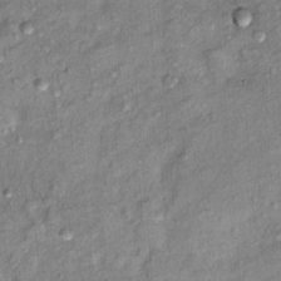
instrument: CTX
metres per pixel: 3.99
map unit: Ht
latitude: 11.0648
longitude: -37.9906
